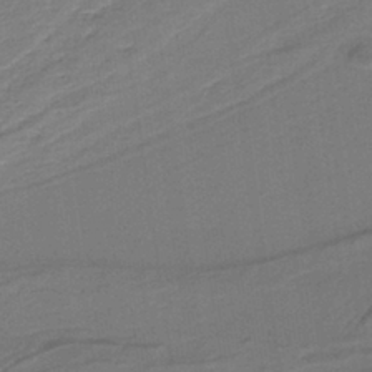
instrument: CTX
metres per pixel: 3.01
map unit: lHb
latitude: -37.8044
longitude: 56.6707
